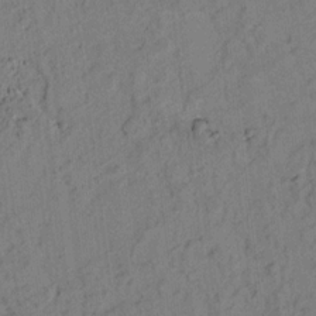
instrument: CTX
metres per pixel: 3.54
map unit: lAvf
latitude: 7.8394
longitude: 165.0487
